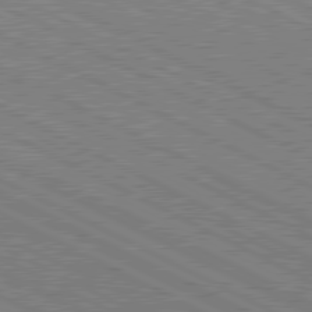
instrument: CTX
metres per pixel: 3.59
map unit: lApd
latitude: 80.4790
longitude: -88.2523
